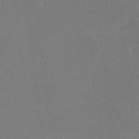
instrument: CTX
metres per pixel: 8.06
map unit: lHvf
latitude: -10.0094
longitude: -100.5546
